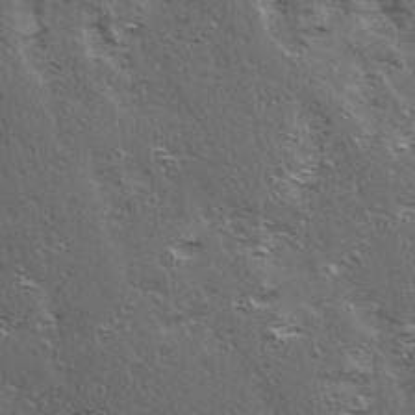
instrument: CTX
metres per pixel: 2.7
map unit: Ave
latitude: 15.6694
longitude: -103.9150
